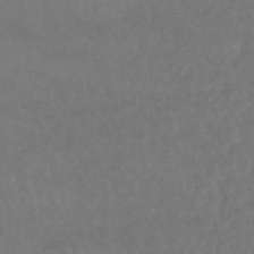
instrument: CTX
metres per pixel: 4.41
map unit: lHb
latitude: -42.9541
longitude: 66.8975
